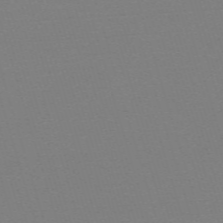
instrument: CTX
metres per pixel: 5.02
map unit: eHh
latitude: -62.7085
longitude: 52.3117
